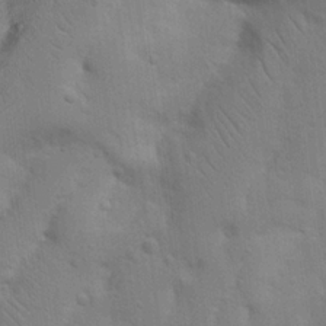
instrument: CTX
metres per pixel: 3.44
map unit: Nhu
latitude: 17.8961
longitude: -75.3482
